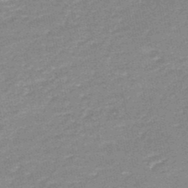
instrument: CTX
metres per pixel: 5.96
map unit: HNb
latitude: -48.1984
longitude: 56.1417
